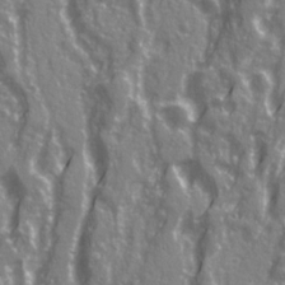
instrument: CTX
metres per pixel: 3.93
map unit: Ave
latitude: 21.2537
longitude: -133.1592
